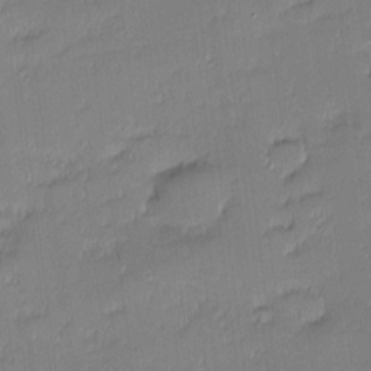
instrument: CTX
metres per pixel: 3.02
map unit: eHh
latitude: -2.4817
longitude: -83.0458
